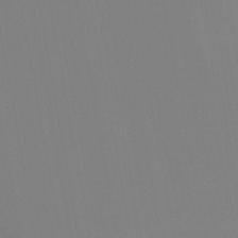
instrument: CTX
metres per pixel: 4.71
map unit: HNb
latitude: -44.2740
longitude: -44.4223
